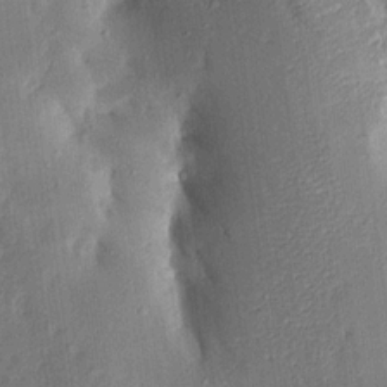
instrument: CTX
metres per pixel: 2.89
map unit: Aa
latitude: 15.5560
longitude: -148.6491
